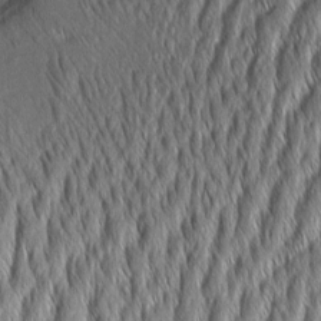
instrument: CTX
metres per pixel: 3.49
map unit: Aa
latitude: 7.2537
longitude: -130.9892
